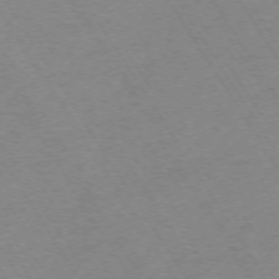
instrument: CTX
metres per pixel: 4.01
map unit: Ap
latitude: -73.5021
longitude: -71.7449
